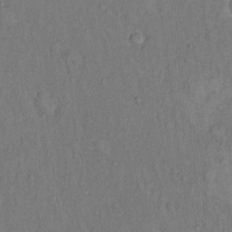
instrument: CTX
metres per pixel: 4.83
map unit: Hto
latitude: 14.1200
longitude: -61.6316
